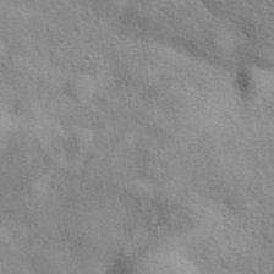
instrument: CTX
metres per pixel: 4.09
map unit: eAb
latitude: 40.9513
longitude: 104.0094
